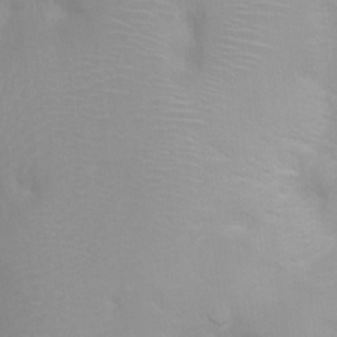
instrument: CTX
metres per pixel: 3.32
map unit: Ht
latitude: 2.9702
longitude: -22.4223
